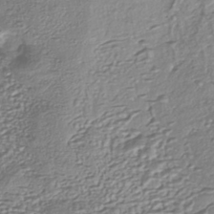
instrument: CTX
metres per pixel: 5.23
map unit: eHh
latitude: -43.2753
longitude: 122.3118
